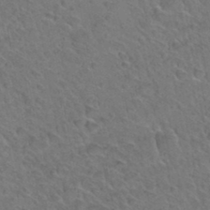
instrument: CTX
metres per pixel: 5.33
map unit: Hto
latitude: 34.9891
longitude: -49.0269
